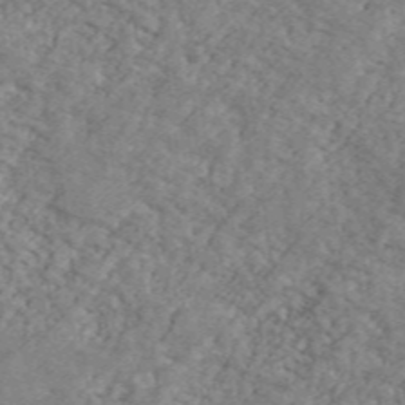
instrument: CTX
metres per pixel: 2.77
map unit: Ave
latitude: 41.3670
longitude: -110.4601
